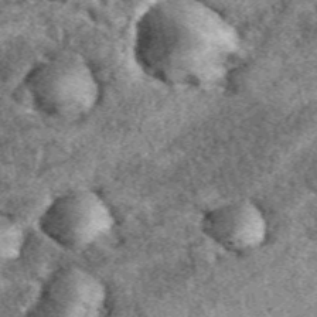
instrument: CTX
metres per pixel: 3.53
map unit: eAb
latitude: 38.9514
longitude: 109.8800
